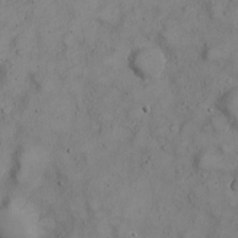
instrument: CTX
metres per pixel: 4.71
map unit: eHh
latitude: 23.0269
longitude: -60.9891
